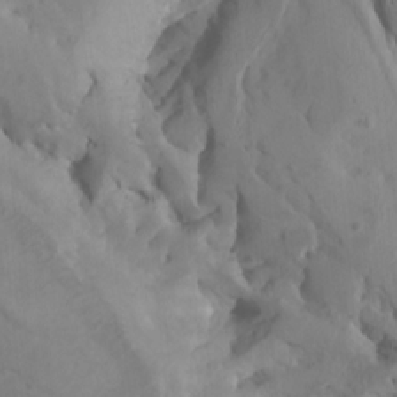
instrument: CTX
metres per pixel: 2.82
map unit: Htu
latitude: -8.2550
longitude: -66.1766
